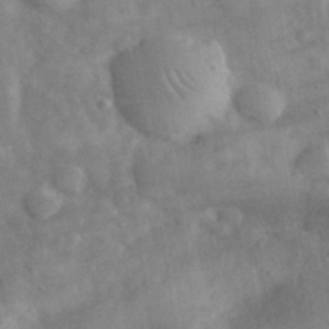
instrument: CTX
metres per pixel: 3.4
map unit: eHh
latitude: 33.1403
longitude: -69.0648
